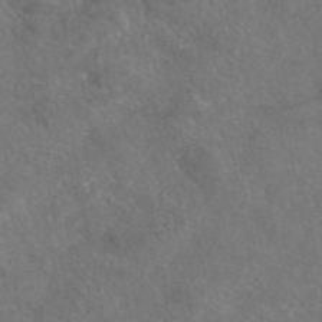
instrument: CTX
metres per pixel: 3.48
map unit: eAb
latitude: 47.2537
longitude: 110.5573
